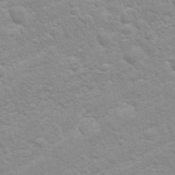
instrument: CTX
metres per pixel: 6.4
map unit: Nhu
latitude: 26.7624
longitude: -62.5168
